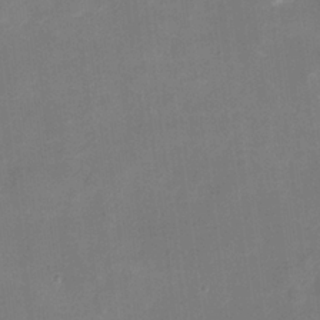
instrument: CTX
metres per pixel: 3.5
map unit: Nhu
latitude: -16.6141
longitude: -56.5356
